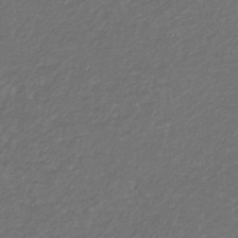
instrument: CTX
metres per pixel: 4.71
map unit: eHb
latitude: -32.4818
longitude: 69.9556
